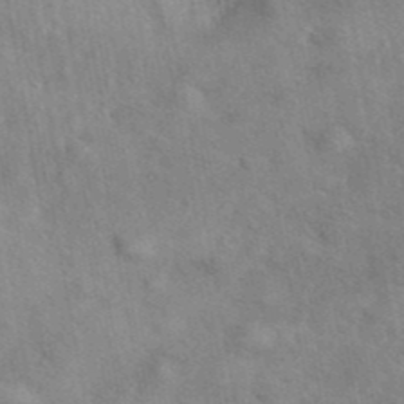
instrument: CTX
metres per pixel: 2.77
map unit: eAb
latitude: 41.9339
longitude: 109.8611
